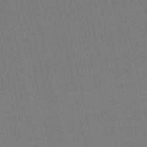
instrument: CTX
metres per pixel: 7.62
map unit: HNb
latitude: -50.1795
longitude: -52.3845
